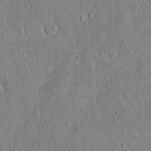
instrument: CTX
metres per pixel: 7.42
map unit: Hto
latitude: 16.5357
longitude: -57.6504
